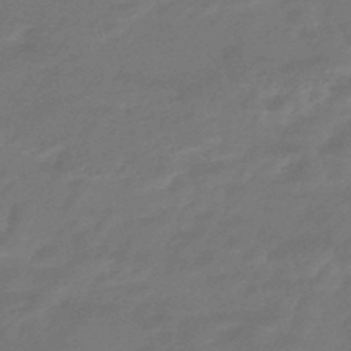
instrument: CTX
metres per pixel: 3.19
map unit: HNhu
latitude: -46.2739
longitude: 90.1795
